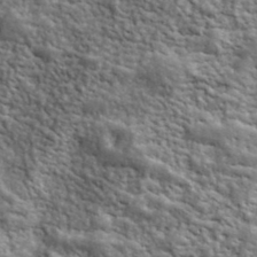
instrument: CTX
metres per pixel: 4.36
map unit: lHvf
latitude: 40.3278
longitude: -89.1592
